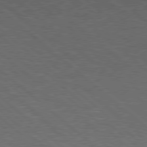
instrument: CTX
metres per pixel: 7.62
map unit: Hpe
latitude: 78.1389
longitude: -154.3845
